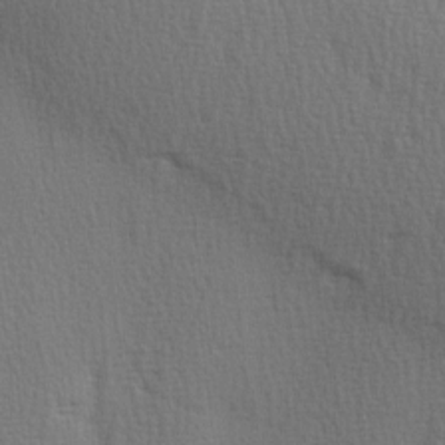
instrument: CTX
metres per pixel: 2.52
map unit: Ave
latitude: 3.0269
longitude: -111.3671
